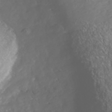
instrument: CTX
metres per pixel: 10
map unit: Nhu
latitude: -40.4440
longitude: -83.4615
